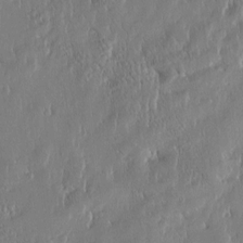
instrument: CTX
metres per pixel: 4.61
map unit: Htu
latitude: -4.8219
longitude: 174.7463
